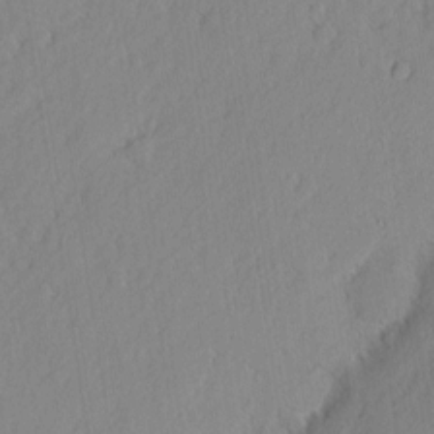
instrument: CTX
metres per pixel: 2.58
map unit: eHh
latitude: 2.7057
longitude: -77.3481
